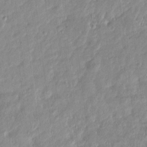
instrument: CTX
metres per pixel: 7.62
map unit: Htu
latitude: -6.3306
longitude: 174.5951
